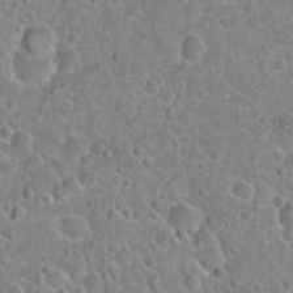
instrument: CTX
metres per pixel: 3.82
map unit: Hto
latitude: 21.1592
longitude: -47.6883
